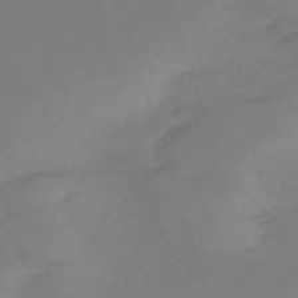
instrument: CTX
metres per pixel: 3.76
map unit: eHh
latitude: -62.7085
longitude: 52.9541
